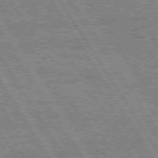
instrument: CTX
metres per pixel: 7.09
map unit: Hpe
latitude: 74.8758
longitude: -155.0269
